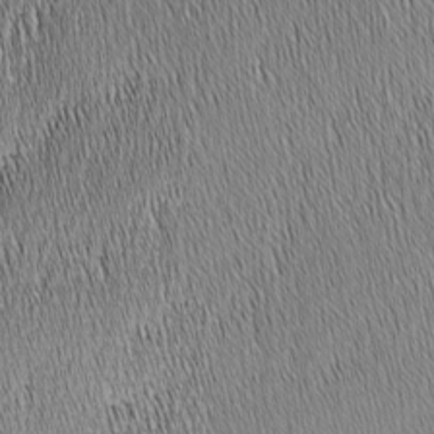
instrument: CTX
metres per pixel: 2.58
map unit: Nhu
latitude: -6.4062
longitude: -152.6302
